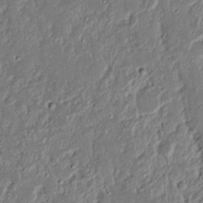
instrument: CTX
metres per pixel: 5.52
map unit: Nhu
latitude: 18.4790
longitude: -72.9514
